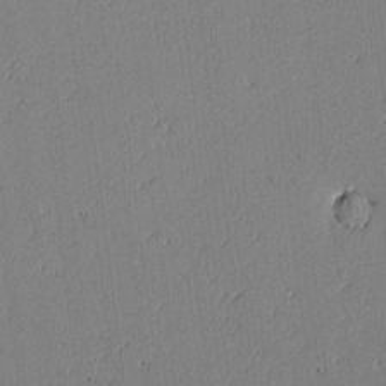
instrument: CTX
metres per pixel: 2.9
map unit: lAvf
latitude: -1.5588
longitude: -106.9703
